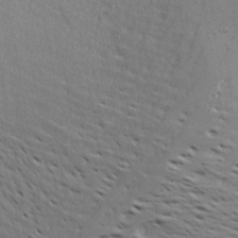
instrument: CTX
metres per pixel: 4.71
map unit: Aa
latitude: 26.6491
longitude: -143.4993
